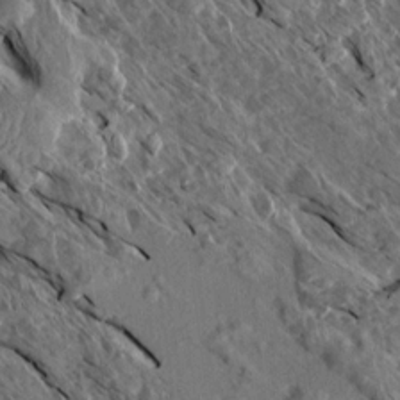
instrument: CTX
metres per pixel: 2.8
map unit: Aa
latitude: 13.7639
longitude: -143.6883
